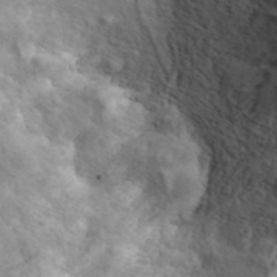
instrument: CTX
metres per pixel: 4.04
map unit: ANa
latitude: 41.2159
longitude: 14.7274
